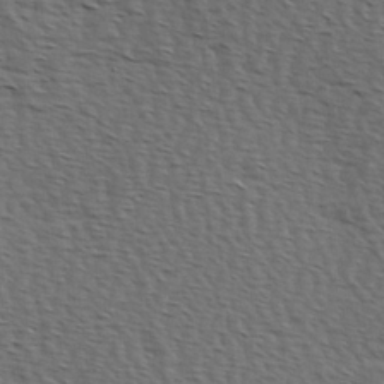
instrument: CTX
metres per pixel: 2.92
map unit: Hve
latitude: 2.5168
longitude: -123.0647
